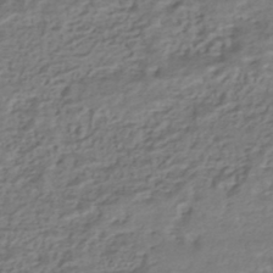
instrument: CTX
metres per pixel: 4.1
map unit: HNhu
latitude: -43.3320
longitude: 101.4832
